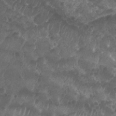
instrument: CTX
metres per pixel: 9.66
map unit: Nhu
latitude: 27.2915
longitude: -53.7639
